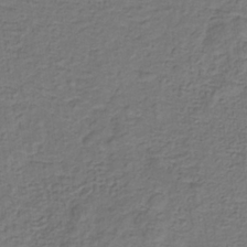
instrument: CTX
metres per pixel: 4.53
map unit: eHb
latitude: -32.4440
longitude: 72.9541
